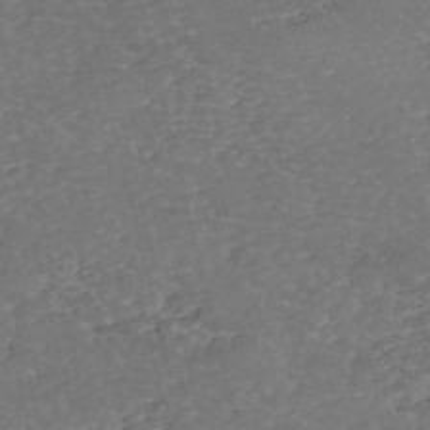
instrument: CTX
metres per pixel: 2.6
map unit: eHh
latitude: -55.0109
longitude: -90.0822
